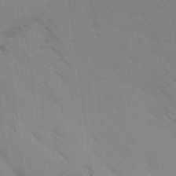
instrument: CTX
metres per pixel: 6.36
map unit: Ave
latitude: -1.0865
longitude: -112.3656
